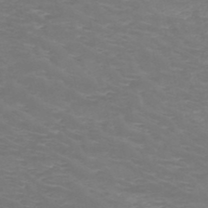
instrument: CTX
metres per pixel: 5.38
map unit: HNb
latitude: -48.9164
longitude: -46.7436
